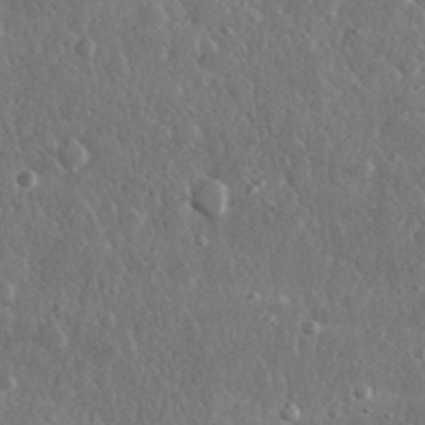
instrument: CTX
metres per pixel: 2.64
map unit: lHvf
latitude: 31.8206
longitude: -89.0081
